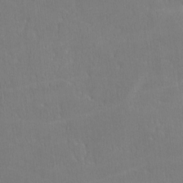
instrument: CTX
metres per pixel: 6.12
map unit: lHvf
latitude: -11.1431
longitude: -101.2537
